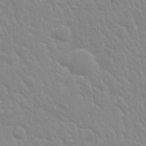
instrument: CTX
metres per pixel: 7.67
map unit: Nhu
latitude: 28.6112
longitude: -54.5923
